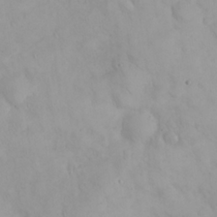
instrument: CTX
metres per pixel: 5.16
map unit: eHh
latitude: 25.1592
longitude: -63.7450
